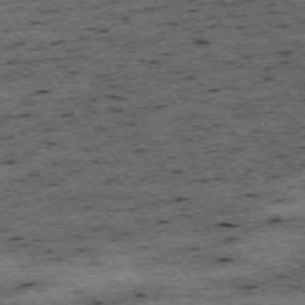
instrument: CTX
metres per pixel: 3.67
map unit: Hpe
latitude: -74.5763
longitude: 1.7478
